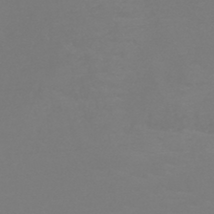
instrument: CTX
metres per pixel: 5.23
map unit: HNb
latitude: -45.5399
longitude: -46.1578
